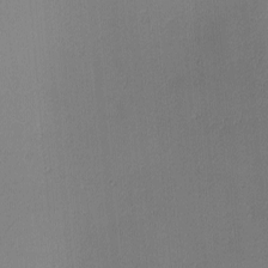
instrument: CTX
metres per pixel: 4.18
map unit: Ave
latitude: -7.8422
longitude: -121.7261
